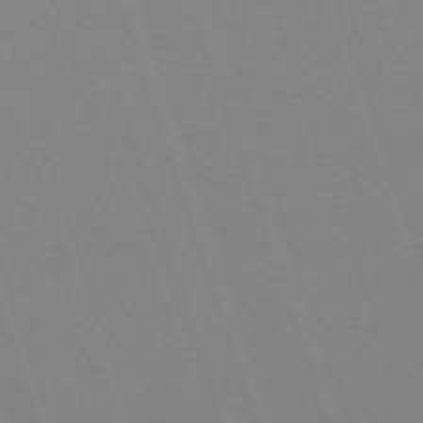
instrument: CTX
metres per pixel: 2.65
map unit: eHh
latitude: -64.7652
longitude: 51.4643
